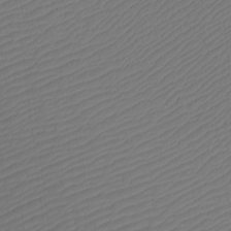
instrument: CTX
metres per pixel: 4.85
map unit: Htu
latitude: -11.4265
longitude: -71.4048
